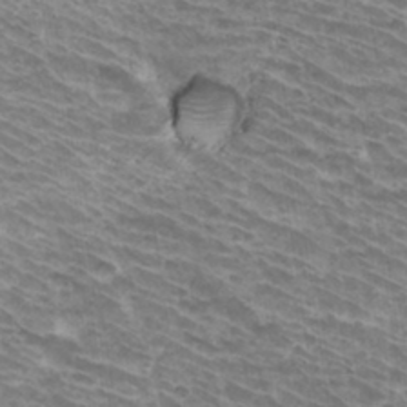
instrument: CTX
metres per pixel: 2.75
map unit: Hto
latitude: 33.8772
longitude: -41.9906
